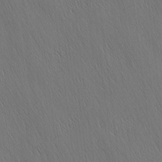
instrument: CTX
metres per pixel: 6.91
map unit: Nhu
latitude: -4.2928
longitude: -151.0458
